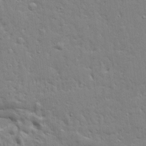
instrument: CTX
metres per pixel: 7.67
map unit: Ave
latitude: 17.5938
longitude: -141.6693
